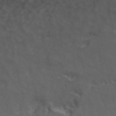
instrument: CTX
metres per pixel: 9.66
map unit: ANa
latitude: 49.1025
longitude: -72.8569
